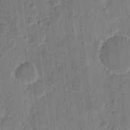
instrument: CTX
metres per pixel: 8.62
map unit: eHh
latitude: 9.1592
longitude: -64.9325
